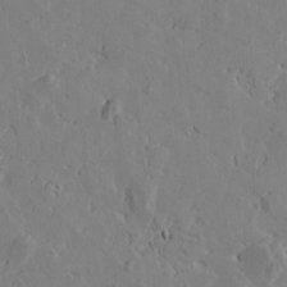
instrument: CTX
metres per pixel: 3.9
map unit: Htu
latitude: -3.8044
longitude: -176.9891
